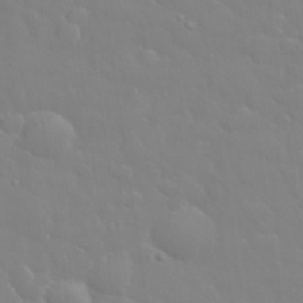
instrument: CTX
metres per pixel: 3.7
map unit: eHh
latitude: 32.8758
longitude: -60.4979
